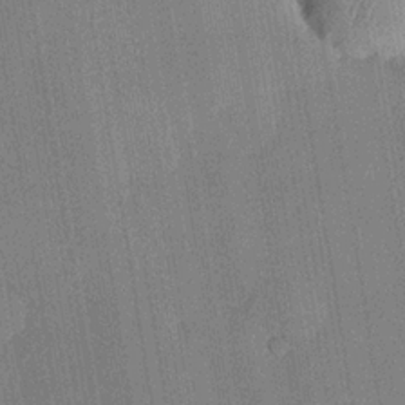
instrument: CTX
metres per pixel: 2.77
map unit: lHvf
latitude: 20.7435
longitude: 145.0298
